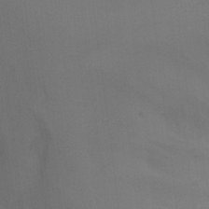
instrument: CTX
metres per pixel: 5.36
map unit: Ht
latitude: 2.0633
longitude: -23.3104
